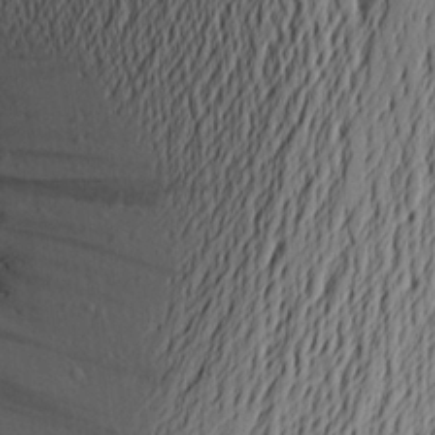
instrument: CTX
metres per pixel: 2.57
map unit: Aa
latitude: 24.0822
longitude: -149.5371
